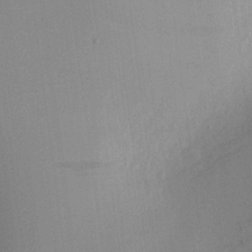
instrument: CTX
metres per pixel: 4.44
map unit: Aa
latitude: 19.2537
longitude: -140.5734
